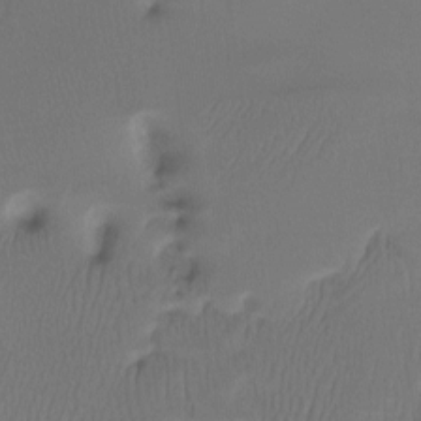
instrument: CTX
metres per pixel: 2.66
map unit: Htu
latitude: -14.5196
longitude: -46.0633
